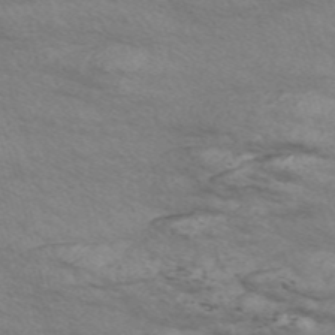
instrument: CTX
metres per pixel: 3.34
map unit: Nve
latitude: -57.9556
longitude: 54.6897
